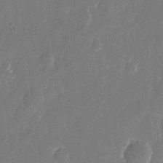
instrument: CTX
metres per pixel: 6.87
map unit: eHh
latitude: 10.4790
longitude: -70.6679
